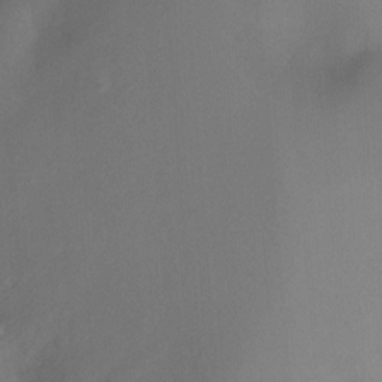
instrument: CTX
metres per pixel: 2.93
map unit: Ht
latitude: -9.2187
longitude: -37.3671
